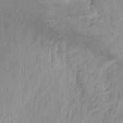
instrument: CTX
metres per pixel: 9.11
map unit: Hto
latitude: -8.3495
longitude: -44.9513
